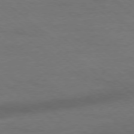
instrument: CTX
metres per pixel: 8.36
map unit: Ap
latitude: -78.6896
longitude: -85.6505
